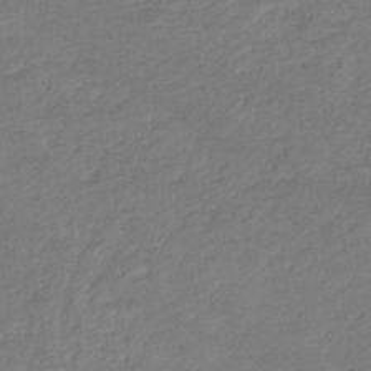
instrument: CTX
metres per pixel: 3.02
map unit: eHb
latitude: -38.0472
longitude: 81.2187
